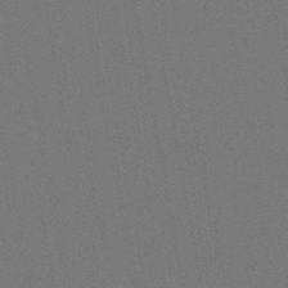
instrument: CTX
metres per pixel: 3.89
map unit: lHb
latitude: -46.9730
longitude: 68.4817
